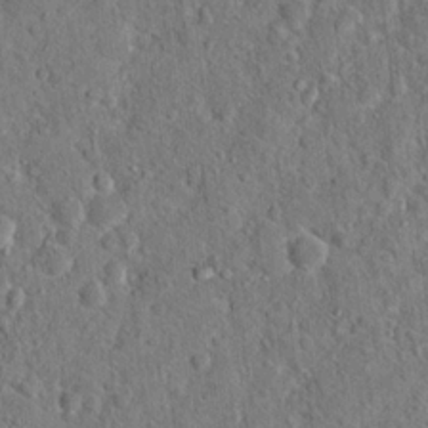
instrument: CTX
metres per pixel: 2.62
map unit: Hto
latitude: 15.9717
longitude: -39.1781
